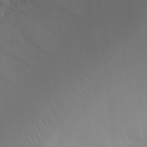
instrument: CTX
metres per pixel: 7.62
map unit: Ht
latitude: -0.6708
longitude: -16.4979
